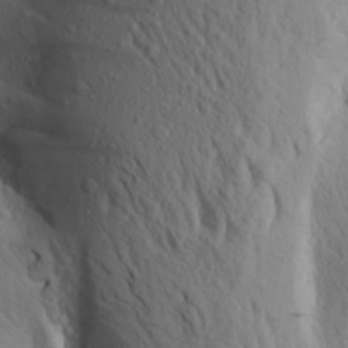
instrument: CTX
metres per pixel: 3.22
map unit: Aa
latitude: 17.8772
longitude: -147.8584
